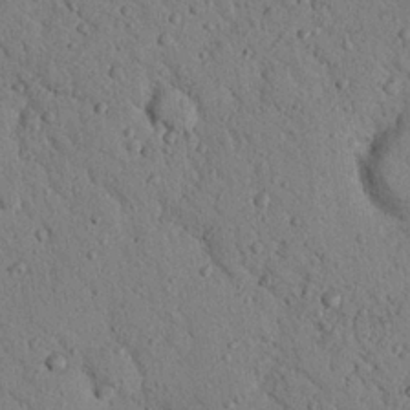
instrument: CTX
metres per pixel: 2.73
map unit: Nhu
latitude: 22.5546
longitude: -76.2144
